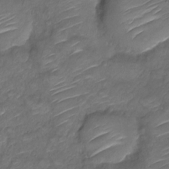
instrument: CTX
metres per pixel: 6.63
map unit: Nve
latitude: -18.3684
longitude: 107.3321
